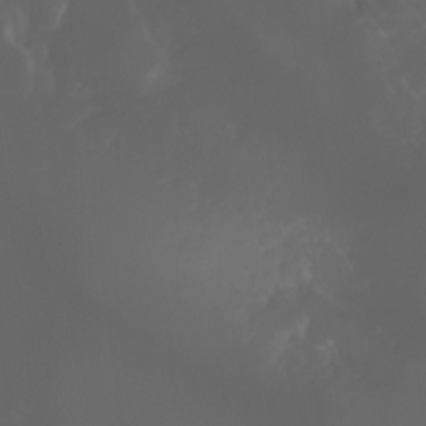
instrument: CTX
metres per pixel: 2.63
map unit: Nhu
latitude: -10.5007
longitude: -68.9324
